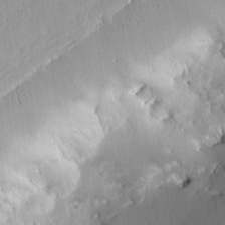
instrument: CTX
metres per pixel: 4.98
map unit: lHvf
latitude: 18.1389
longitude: -114.0444
